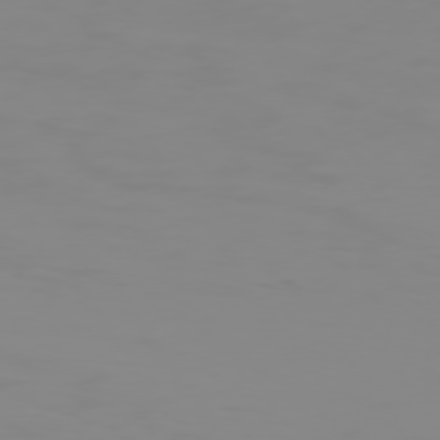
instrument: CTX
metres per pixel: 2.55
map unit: Hpe
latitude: 74.6491
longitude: -127.8395
